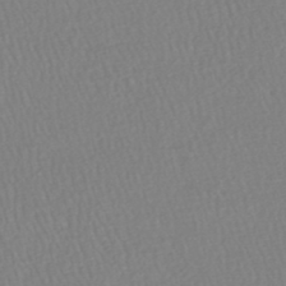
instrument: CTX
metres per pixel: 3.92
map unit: HNhu
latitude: -48.1228
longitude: 101.8422
